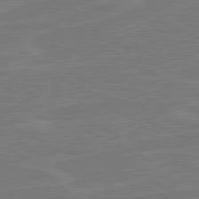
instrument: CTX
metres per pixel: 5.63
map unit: lApd
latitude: 80.9892
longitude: 121.1242
